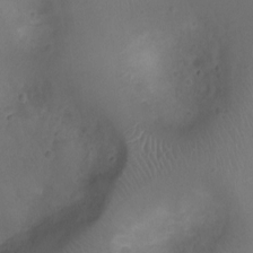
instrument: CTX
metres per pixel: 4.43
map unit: Ht
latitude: -3.1242
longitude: -18.7435
